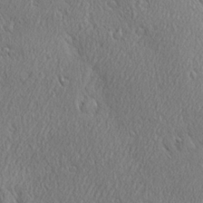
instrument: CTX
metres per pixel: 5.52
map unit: Ave
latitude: 21.7072
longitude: -136.6113
